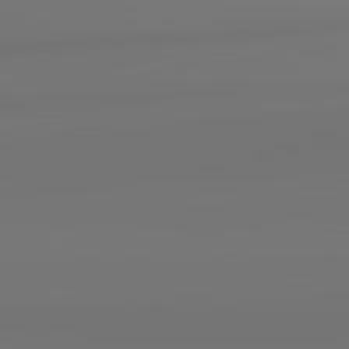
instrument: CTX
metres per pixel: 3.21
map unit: lApd
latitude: 82.3845
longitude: 171.1431
